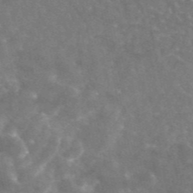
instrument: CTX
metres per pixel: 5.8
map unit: eAb
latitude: 45.9339
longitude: 119.9556
